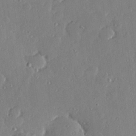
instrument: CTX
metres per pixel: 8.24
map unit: Hve
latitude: 26.4412
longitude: -93.3292
